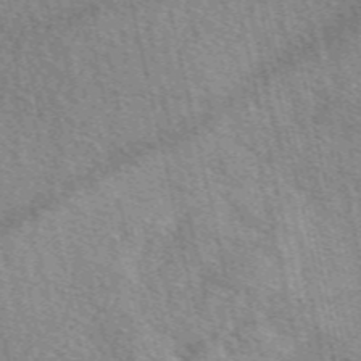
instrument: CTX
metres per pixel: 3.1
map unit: eAb
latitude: 50.4979
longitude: 113.7667
